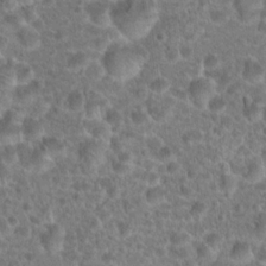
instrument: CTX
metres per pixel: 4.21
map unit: Hto
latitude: 19.1214
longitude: -41.1025
